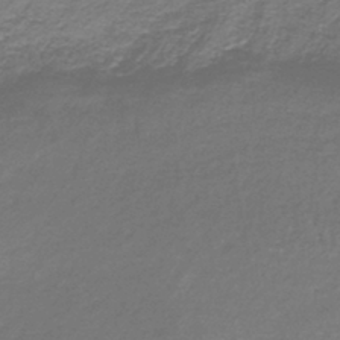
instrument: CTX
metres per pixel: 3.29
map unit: lHb
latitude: -41.5210
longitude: 59.0108
